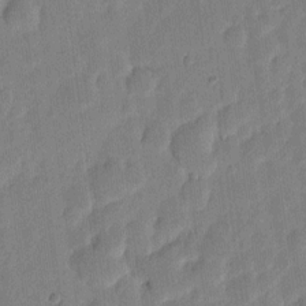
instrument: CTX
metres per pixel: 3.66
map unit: eHh
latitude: 6.3845
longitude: -71.0647
